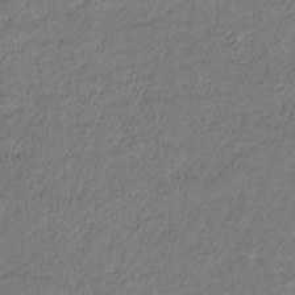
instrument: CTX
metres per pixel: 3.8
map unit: eHb
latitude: -30.6707
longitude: 68.8785
